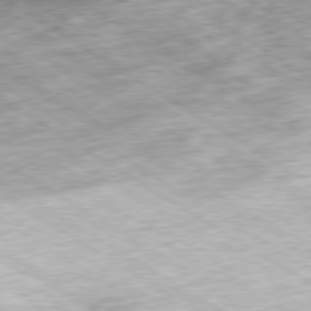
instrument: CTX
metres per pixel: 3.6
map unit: Ap
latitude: -80.1795
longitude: -51.6882
